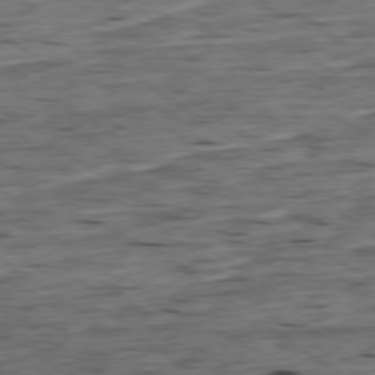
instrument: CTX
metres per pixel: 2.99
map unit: Ap
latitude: -79.2565
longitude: -90.0444
